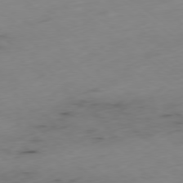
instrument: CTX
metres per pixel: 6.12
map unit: Ap
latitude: -79.0675
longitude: -58.9325
